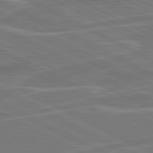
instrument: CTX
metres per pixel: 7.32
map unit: lApd
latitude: 81.1592
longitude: 121.3131
